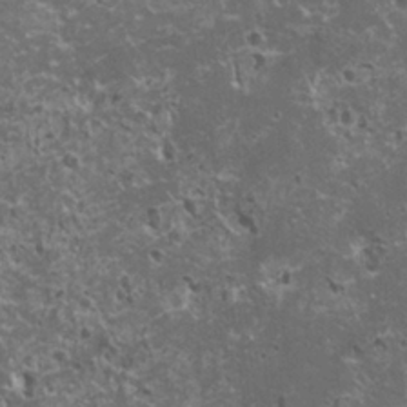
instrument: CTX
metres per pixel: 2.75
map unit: HNhu
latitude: -0.2740
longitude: 2.3117
